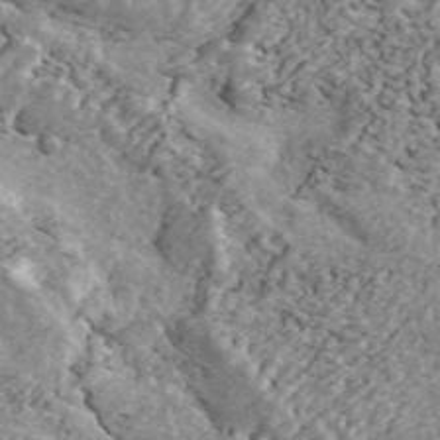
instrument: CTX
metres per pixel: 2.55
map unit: ANa
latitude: 45.3671
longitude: 38.6140
